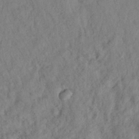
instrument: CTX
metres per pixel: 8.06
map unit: Nhu
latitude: 26.0822
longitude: -73.4049
